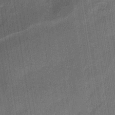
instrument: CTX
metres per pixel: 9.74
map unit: lHb
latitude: -33.6722
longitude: 65.9178
